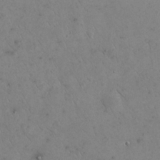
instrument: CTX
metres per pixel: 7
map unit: eHh
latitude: 22.5357
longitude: -58.8947
